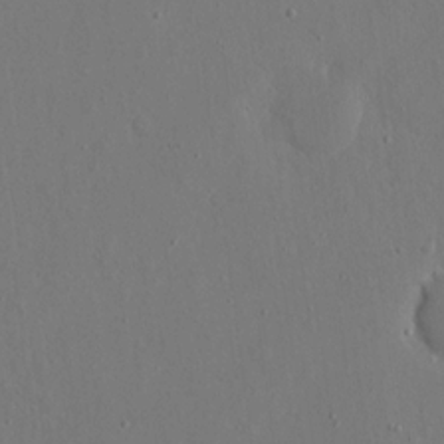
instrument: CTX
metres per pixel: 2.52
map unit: eHh
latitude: 16.3656
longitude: -69.9717
